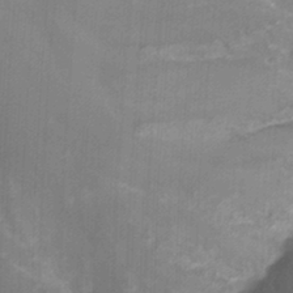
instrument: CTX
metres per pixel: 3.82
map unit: Nhu
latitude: -12.5952
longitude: -66.4412
